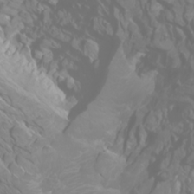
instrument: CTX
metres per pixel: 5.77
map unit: Htu
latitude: -0.7275
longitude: -75.5938
